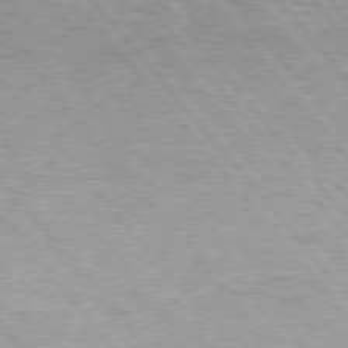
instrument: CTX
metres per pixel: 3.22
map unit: Hpe
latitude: 76.4034
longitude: -156.7435
